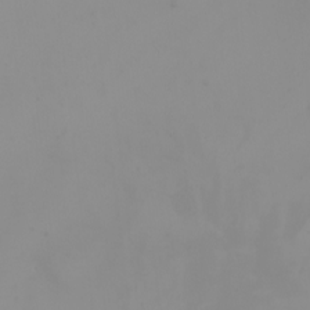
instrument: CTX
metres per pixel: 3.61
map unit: Nhu
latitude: -4.9541
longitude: -93.2537
